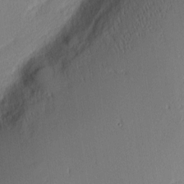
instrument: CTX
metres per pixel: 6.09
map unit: Nhu
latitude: 1.4048
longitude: -77.4615
